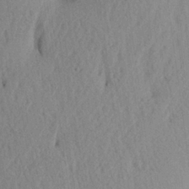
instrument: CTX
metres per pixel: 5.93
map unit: Aa
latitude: 22.4790
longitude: -148.2523
